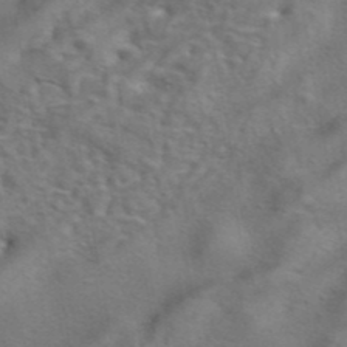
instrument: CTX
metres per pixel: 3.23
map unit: eAb
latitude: 41.8205
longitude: 104.5196
